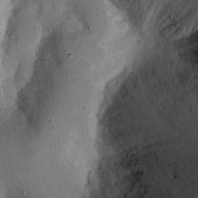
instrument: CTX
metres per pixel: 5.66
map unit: Nhu
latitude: 18.4790
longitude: -74.1956
